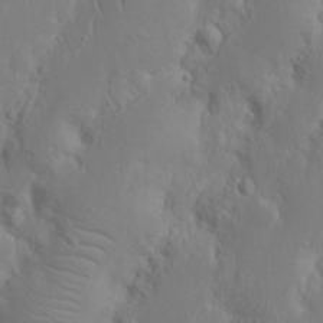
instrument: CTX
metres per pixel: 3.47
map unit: Nhu
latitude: 18.6112
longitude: -73.5372
